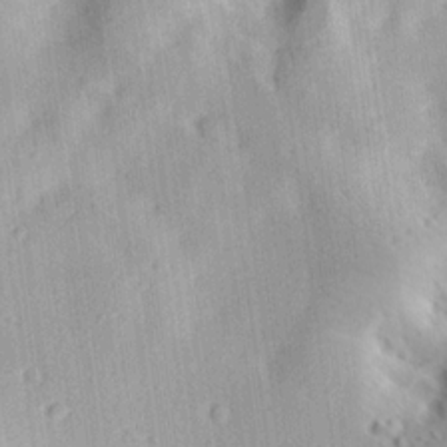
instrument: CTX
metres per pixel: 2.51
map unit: lAa
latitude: 18.6868
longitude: -137.8773
